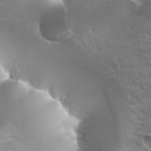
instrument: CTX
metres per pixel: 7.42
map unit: Hto
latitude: 31.1970
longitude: -41.4804
